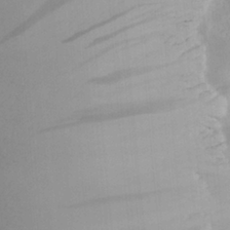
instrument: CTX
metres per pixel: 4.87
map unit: Aa
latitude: 25.8205
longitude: -131.7072
